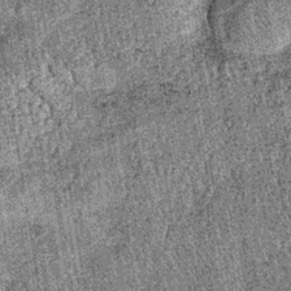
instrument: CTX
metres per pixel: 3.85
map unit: lHb
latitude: -37.7477
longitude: 67.6155
